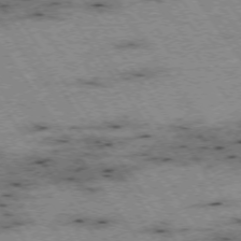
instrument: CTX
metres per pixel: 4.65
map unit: Hpe
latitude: -74.5763
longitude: 1.5211
